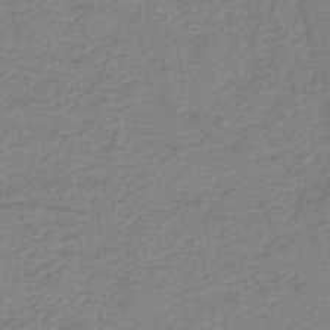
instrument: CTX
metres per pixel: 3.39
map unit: HNb
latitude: -41.1809
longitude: 51.0486
